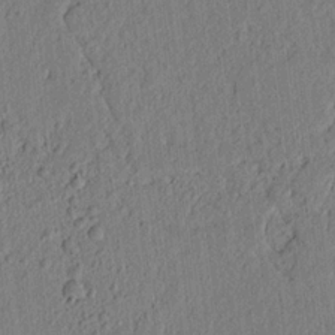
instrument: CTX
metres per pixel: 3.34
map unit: lAvf
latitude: 6.8947
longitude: 164.7841
